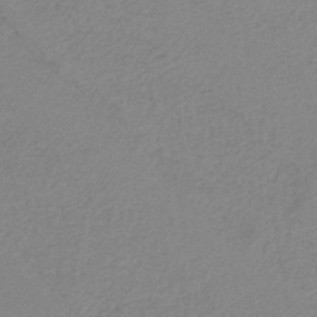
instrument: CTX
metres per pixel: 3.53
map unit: lHb
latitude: -40.5763
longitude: 51.5966
